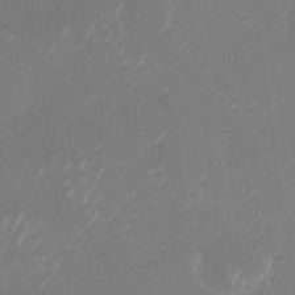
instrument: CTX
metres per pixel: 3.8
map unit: Nhu
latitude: -28.8597
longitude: -58.2334
